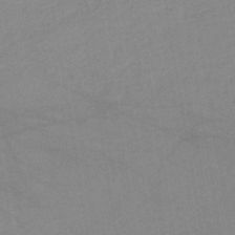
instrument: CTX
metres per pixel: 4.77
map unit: lHb
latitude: -45.7667
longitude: 72.8597
